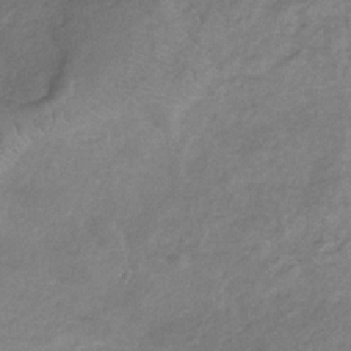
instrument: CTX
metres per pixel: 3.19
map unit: HNb
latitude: -32.2173
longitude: 61.6533
